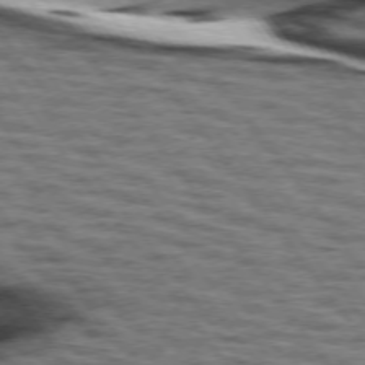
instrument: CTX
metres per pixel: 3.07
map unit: lApd
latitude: 74.4601
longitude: -53.8395
